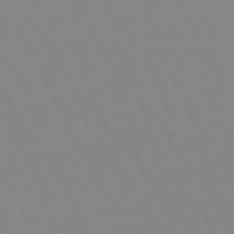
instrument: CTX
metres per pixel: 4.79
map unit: eHb
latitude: -48.7086
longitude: 85.1998
